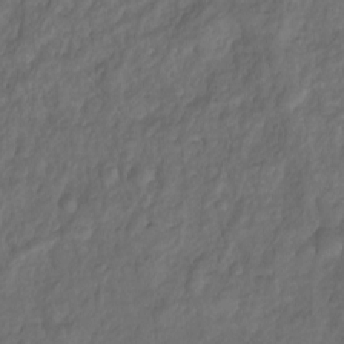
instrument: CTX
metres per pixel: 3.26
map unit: Hto
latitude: -7.7666
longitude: -40.3845
